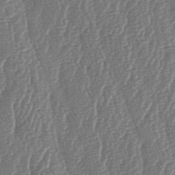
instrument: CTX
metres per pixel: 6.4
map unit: lAa
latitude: -6.3495
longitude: -129.7638
